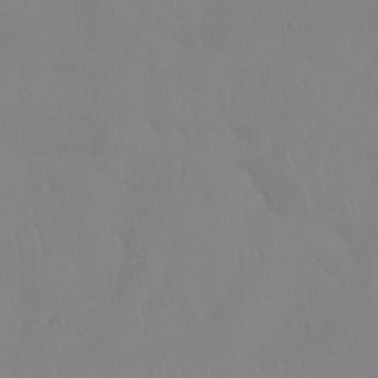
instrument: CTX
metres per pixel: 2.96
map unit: Htu
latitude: -15.5966
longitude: -47.5938
